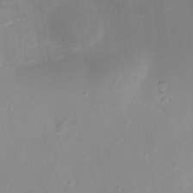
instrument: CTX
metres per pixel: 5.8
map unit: Ht
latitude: -6.1605
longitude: -29.4615
